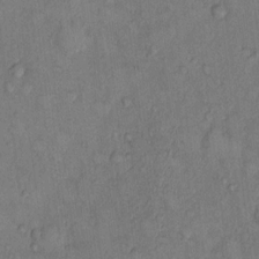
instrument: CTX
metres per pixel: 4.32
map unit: Hto
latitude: 9.6505
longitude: -58.5357
